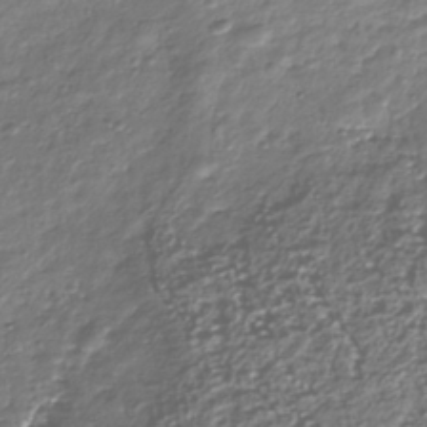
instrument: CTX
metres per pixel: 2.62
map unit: Nhu
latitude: -39.8800
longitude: -81.8016
